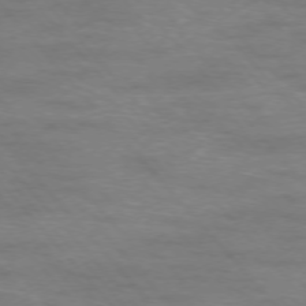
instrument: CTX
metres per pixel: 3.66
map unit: Ap
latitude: -76.3306
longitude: -61.6127
